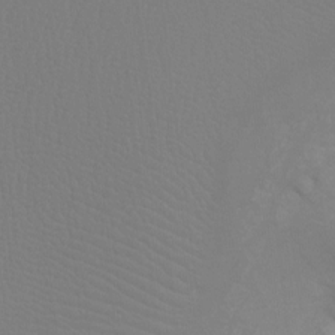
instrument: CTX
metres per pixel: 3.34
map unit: Ht
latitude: -9.5588
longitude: -34.0255
